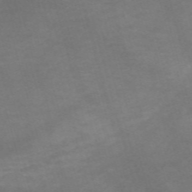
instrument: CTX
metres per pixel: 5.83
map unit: Nve
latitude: -58.3684
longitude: 59.8611
